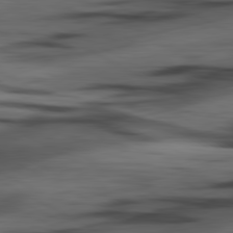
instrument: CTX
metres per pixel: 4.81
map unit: lApd
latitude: 80.7435
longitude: -84.6869
